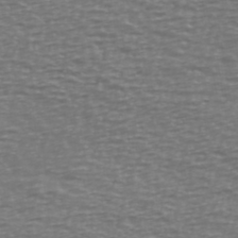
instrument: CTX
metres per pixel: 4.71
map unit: Ave
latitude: 38.7246
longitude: -113.6505
